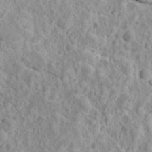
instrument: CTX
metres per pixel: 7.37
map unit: Ave
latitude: 18.1200
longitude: -135.1970
